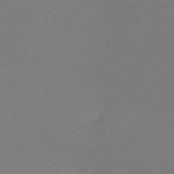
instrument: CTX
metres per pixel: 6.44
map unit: lHb
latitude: -42.6329
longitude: 60.1417
